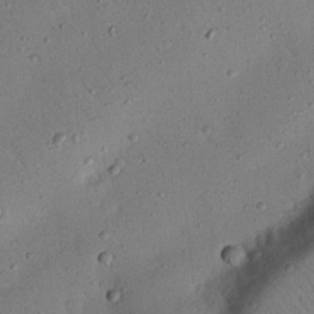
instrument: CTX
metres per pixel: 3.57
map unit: Nhu
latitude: 22.4412
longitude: -75.4238
